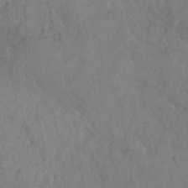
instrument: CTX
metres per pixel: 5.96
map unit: Nhe
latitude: -37.3887
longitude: 139.5210
